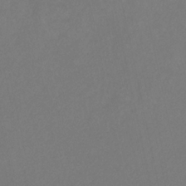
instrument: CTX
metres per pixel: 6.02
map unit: eHb
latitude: -29.5777
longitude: 66.4251
